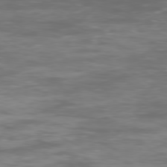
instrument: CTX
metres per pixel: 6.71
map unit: Ap
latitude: -79.5399
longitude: -74.5357
